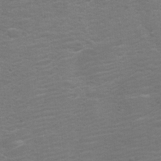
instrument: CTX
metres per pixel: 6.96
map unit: Ht
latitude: 2.4412
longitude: -28.9513
